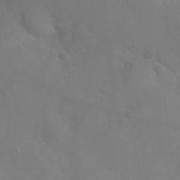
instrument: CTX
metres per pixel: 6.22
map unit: Nhu
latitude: -27.6910
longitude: -58.1956
